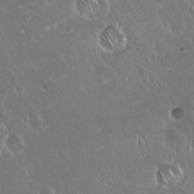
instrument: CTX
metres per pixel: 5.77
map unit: Hto
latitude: 19.1781
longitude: -57.7260
